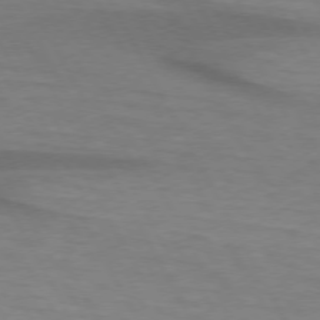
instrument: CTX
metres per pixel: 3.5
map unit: lApd
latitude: 73.8584
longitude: -65.1970
